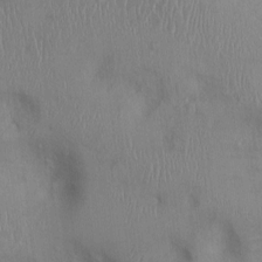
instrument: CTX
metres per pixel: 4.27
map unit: Ht
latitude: 0.2522
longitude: -13.2348
